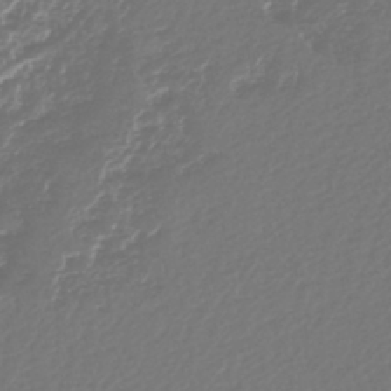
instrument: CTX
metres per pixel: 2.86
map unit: lHb
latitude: -43.0108
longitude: 77.7478
